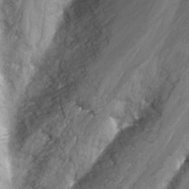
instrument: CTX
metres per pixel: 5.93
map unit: Nhu
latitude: -12.7841
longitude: -73.6883
